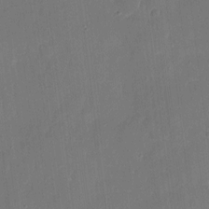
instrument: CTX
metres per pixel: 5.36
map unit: eHh
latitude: 6.5168
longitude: -68.5735
